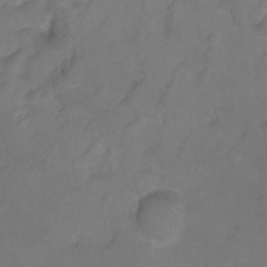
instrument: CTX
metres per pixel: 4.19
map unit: Ht
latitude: -9.4832
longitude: -35.6882
